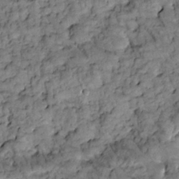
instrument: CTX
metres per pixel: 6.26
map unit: Htu
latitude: -2.8974
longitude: 173.8044
